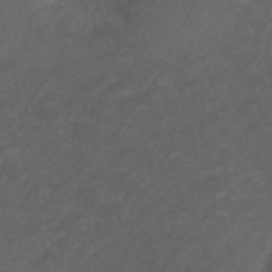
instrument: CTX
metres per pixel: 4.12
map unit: ANa
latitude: 39.1592
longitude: 23.7478
